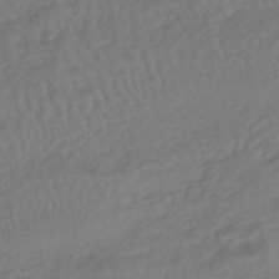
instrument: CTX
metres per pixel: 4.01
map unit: HNhu
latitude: -43.5588
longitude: 101.6343
